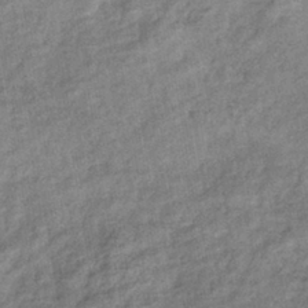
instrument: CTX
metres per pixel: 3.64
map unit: eHb
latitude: -39.4644
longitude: 80.7463
